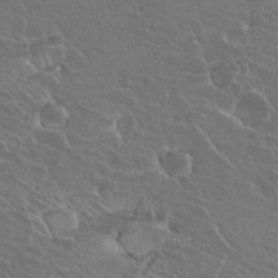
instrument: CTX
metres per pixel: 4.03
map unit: Hto
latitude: 22.9325
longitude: -30.8380
